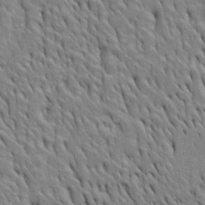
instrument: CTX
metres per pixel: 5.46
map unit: Htu
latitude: -4.2550
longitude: 151.2375
